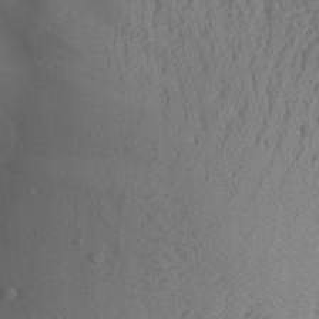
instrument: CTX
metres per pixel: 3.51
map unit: Aa
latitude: 28.1011
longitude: -131.8773
